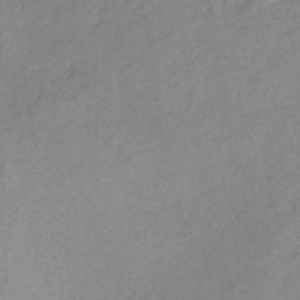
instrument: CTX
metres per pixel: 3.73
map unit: Nhe
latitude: -46.5762
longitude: -171.1214
